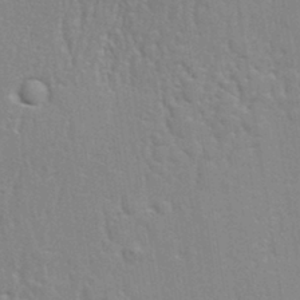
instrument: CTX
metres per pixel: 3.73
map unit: eHh
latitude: 33.6505
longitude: -132.3656
